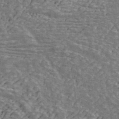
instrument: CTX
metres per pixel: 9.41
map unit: ANa
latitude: 42.6302
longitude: 16.3496
